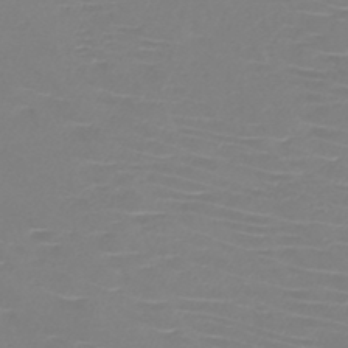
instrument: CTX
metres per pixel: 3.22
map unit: HNb
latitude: -46.1228
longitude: -42.1200
